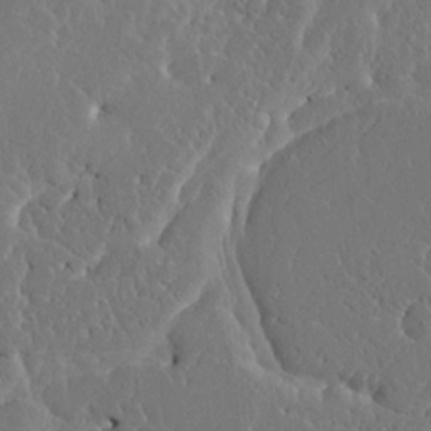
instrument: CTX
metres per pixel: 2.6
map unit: HNhu
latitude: 7.0458
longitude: -4.9136
